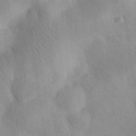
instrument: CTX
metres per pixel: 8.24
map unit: eHh
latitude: 26.3278
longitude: -65.5182
